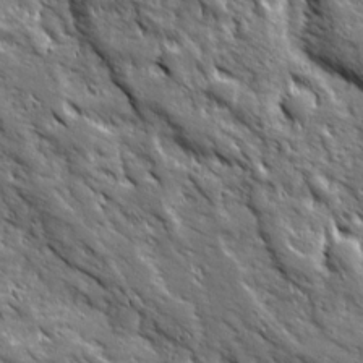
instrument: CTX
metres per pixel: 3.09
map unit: Ave
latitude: 19.8016
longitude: -135.5938
